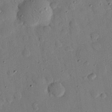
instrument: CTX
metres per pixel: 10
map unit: eHh
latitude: 26.1956
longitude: -77.0458
